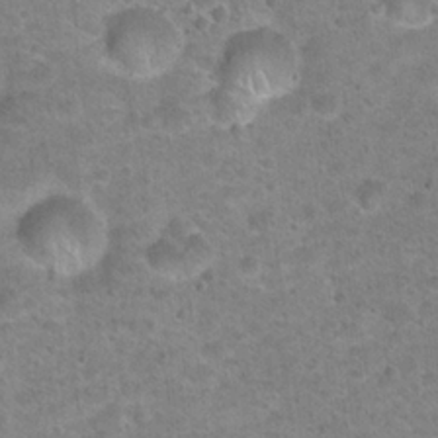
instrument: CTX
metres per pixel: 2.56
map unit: Hto
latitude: 21.7072
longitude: -49.5371
